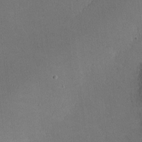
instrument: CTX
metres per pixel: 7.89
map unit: lHvf
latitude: -9.7289
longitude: -100.3467
